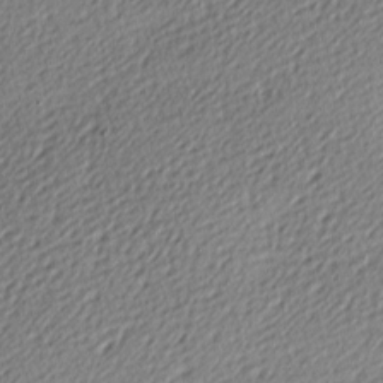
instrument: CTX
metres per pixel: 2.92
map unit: lAa
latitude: -10.1795
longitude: -126.3090
